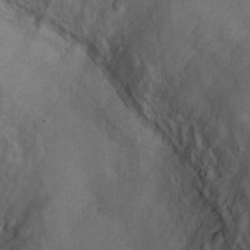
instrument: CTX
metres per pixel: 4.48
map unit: Ht
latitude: 6.1389
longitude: -36.3090
